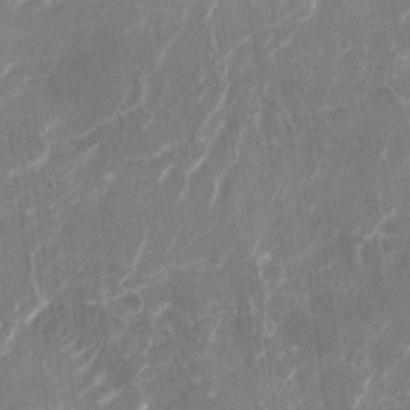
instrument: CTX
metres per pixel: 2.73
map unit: Nhu
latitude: -29.7100
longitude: -71.4048
